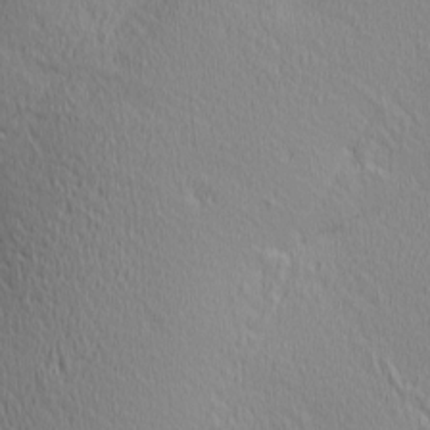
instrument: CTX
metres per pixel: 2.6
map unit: Ave
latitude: 3.3859
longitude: -115.1403
